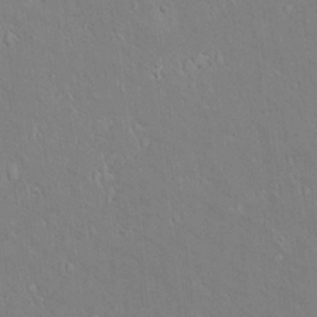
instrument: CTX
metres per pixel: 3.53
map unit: lAvf
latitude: 8.4979
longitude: 168.5195
